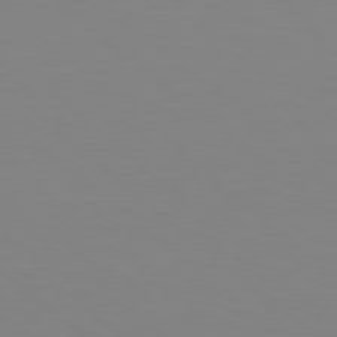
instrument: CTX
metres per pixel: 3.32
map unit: Hpe
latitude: 78.1956
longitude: -172.3278
